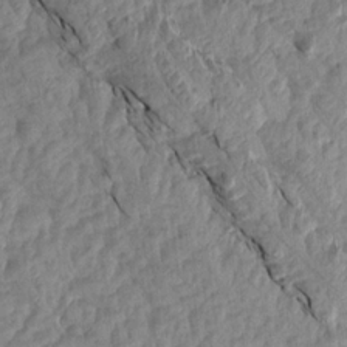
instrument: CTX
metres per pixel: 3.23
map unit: Aa
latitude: 15.8206
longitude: -146.4034
